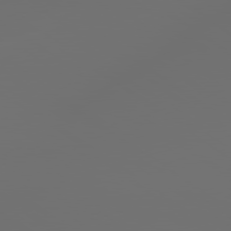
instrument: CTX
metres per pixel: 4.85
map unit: lApd
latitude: 79.2915
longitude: -175.5182
